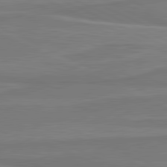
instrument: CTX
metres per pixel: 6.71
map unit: lApd
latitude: 81.5560
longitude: 170.0661
